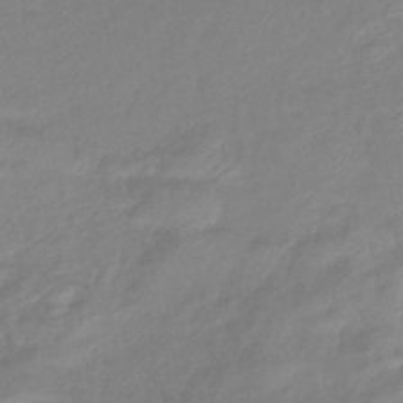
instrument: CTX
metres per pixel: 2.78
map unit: eHb
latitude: -40.5007
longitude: 80.8219
